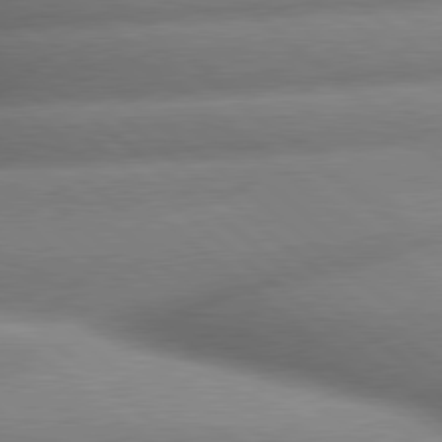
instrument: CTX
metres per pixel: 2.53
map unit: lApd
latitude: 79.8584
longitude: -163.4238
